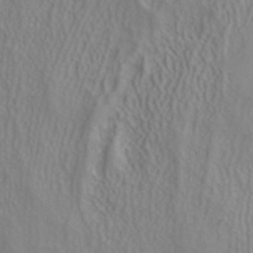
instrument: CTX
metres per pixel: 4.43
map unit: ANa
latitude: 38.3089
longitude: 23.1809
